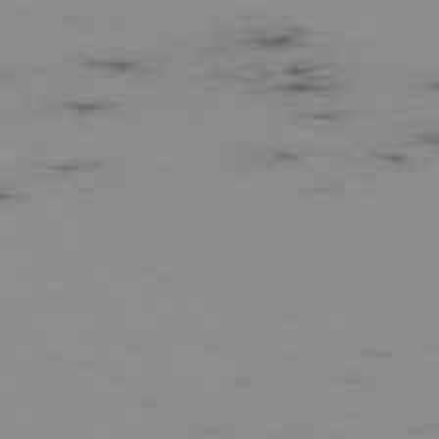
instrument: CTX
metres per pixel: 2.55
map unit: Hpe
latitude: -76.0094
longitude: -19.1025
